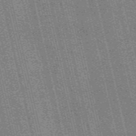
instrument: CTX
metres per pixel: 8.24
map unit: eAb
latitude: 51.1781
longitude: 109.9178
